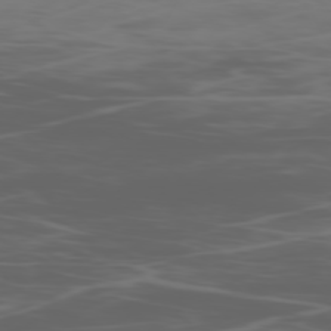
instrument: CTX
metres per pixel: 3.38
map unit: Ap
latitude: -78.8786
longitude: -70.9702
